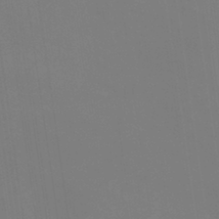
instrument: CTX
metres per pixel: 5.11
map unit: eHb
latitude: -38.2929
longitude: 75.4266
